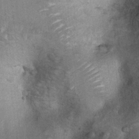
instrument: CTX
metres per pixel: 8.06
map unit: Ht
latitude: 7.6883
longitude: -30.2901
